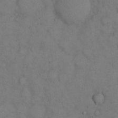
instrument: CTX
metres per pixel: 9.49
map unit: eHh
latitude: 15.3671
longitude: -62.0255
